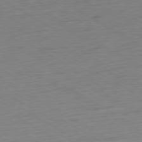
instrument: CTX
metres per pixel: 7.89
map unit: Ap
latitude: -79.7477
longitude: -63.4994
